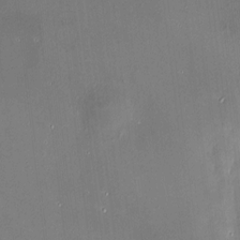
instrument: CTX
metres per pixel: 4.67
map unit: HNhu
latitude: 6.8947
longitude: 8.2928
